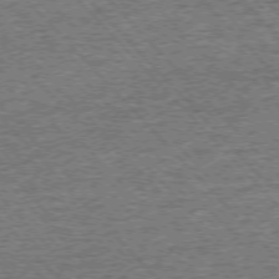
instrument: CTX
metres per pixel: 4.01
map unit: Ap
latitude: -76.0283
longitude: -92.6301
